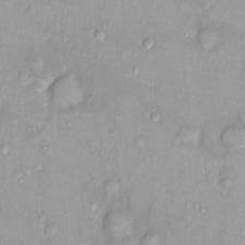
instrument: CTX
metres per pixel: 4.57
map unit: Nhu
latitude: 0.2144
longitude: -15.3293
